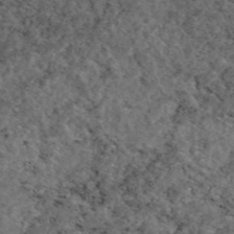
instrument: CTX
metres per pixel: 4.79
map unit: eAb
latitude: 46.2334
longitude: 113.7667
